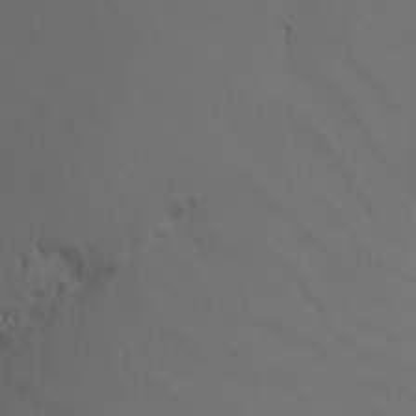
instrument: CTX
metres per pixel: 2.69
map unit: Nhu
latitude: -14.8408
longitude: -52.9703
